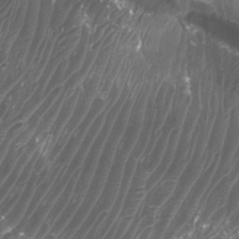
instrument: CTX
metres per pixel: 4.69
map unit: Htu
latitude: 2.7624
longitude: -20.6491
